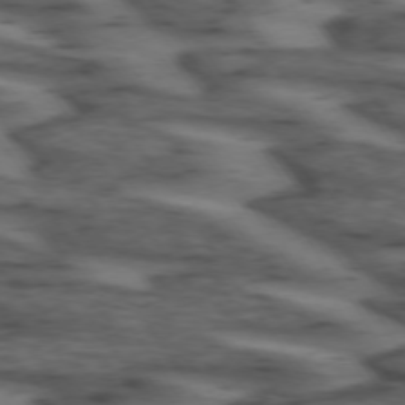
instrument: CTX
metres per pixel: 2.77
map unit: lApd
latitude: 73.9151
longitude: -71.5749
